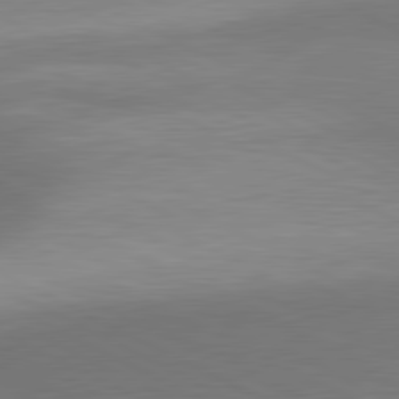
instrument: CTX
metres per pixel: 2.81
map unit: lApd
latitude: 80.9325
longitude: 139.4455
